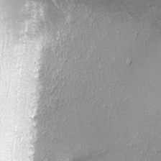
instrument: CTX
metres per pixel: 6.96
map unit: lHvf
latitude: -13.4643
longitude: -103.5749
